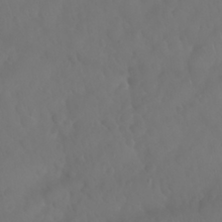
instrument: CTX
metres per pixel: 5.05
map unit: Nhu
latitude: 28.6868
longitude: -65.3104
